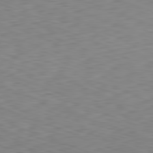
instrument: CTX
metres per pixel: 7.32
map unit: Hpe
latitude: -82.1984
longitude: 15.5777
